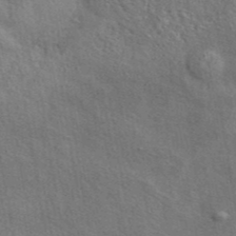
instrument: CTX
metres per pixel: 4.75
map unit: eAb
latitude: 41.1592
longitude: 103.7100
